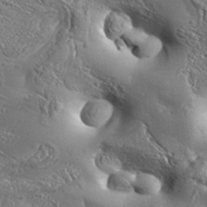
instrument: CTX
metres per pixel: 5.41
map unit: Aa
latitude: 34.2711
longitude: -134.7246
